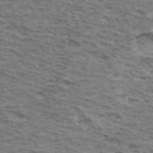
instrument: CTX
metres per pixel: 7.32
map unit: Hto
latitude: 34.1200
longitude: -41.2159
